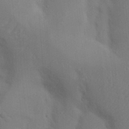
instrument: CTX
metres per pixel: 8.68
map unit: Nhu
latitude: 18.8947
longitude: -73.0837
